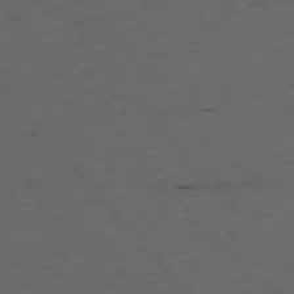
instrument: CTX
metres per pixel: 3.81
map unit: Ap
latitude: -76.1795
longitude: -90.6490
